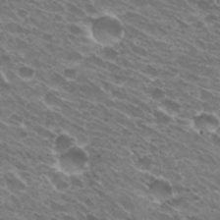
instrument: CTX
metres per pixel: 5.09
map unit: Hto
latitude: 31.4427
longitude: -43.7828
